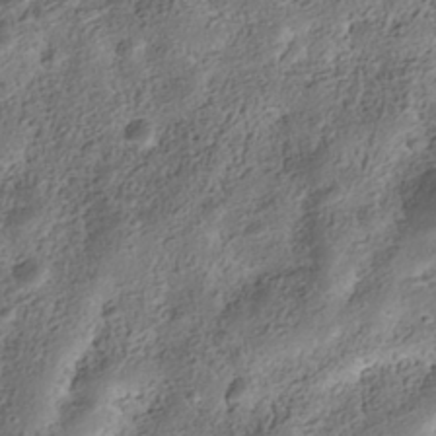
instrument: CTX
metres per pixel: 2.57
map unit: Nhe
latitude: -39.4832
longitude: -116.9325
